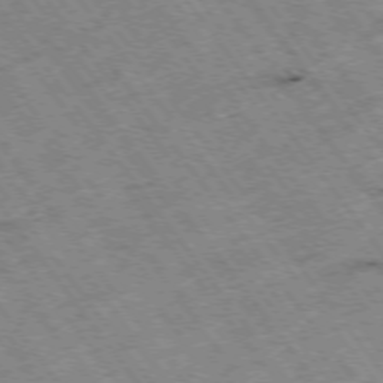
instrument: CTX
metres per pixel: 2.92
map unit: Hpe
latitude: -74.8597
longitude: 4.3684
